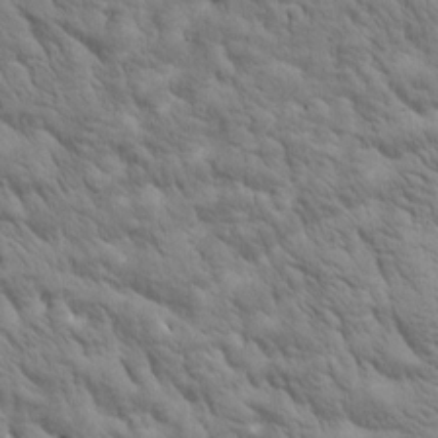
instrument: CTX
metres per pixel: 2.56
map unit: Htu
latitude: 0.7057
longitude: 174.0472
